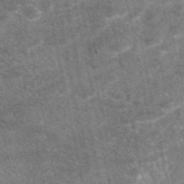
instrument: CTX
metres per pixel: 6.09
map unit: eAb
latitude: 47.4238
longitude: 118.0661
